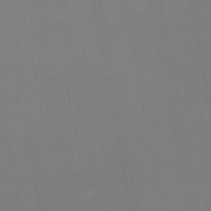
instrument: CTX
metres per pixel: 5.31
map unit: eHb
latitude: -37.8611
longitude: 74.8597
